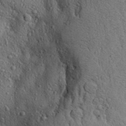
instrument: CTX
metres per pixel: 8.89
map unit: Aa
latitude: 28.2711
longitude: -148.3845
